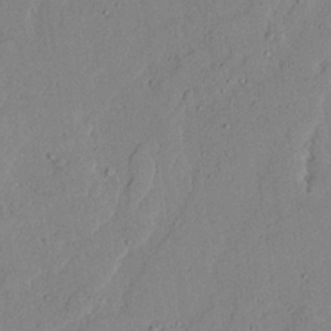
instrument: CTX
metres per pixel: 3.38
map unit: lAvf
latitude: 23.5560
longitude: -109.8205
